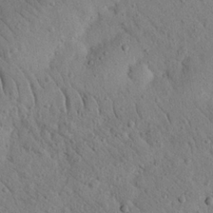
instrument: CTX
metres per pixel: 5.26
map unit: Nhu
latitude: 22.0633
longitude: -76.3089
